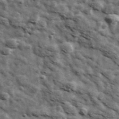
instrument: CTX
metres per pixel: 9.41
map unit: Ave
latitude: 42.5546
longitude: -107.9528
